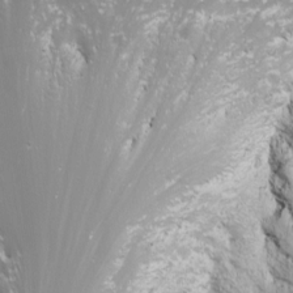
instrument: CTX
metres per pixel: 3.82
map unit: Nhu
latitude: -11.3132
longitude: -64.4034
